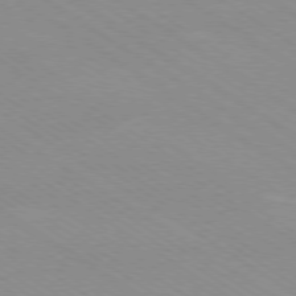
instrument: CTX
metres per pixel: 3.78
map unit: Ap
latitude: -78.7841
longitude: -84.3656
